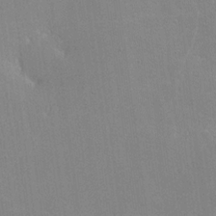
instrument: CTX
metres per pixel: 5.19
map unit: lHvf
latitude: -10.8786
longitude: -102.0444
